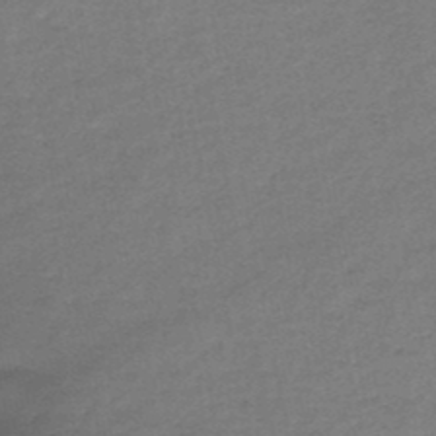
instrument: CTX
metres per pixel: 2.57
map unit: HNb
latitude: -47.1053
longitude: -35.9717
